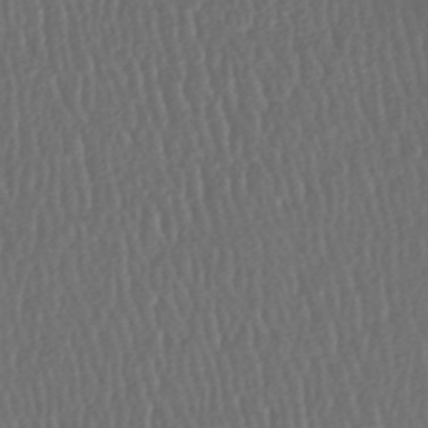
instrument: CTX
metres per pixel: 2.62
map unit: lHb
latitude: -43.8989
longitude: 76.3495
